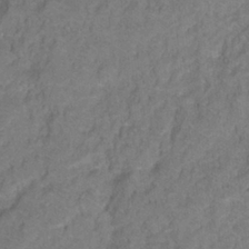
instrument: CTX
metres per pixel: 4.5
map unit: Ht
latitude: 0.7624
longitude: -33.0647
